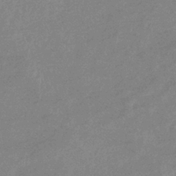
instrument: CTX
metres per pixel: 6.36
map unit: eHb
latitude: -37.0864
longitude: 76.9731
